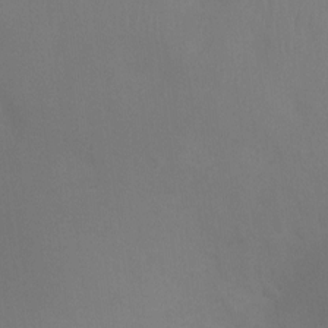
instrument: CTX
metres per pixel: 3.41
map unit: Ht
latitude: 2.2144
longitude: -25.2914
